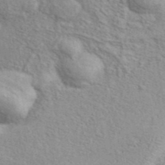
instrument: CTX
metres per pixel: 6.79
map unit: ANa
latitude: 42.4412
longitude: 49.4077
